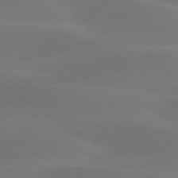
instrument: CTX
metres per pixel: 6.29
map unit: lApd
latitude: 79.7261
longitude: -90.7246
